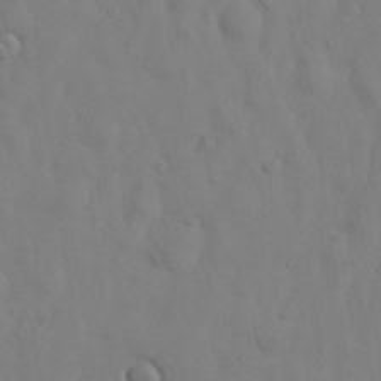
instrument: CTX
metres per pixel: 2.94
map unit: Nhu
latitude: 28.0444
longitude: -72.6680
